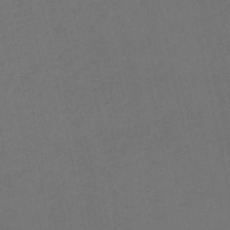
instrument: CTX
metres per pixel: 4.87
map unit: lHb
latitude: -45.8233
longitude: 61.0675
